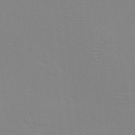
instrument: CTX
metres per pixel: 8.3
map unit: eHh
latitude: -3.6721
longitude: -80.4601
